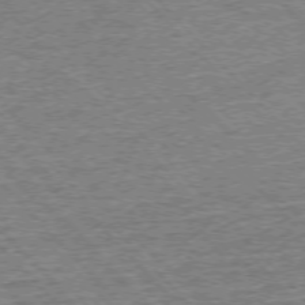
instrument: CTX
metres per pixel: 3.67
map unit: Ap
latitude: -76.1984
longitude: -92.4034
